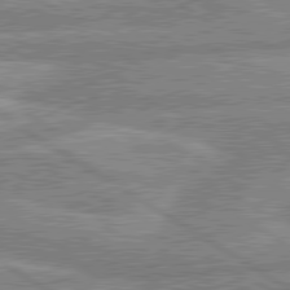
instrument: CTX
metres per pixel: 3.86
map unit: lApd
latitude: 80.3467
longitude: -169.7261
